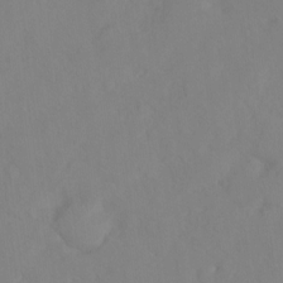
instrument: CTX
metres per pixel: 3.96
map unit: Hto
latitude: -14.1228
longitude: -43.5182
